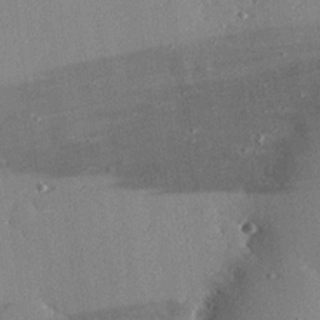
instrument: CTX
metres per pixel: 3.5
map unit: eHh
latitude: 23.5938
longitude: -89.8773
